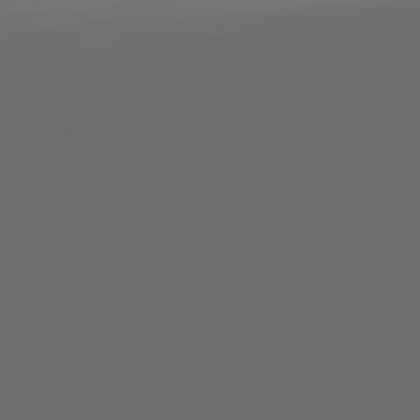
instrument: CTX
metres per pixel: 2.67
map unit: lApd
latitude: 82.0633
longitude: -165.0458
